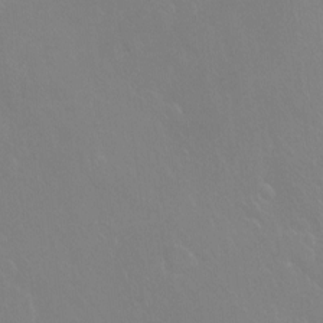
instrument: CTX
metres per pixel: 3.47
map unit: Ht
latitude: -7.6533
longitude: -37.7072
